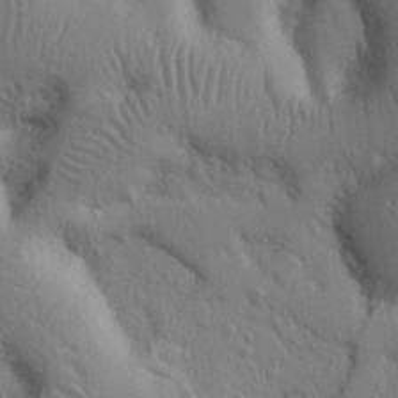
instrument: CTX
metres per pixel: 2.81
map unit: Nhu
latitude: 14.3468
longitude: -78.7813
